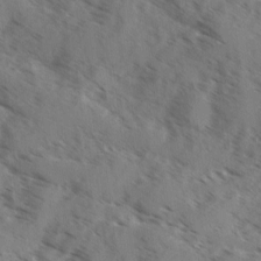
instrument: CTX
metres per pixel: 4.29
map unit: Ave
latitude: 0.8191
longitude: -110.8191
